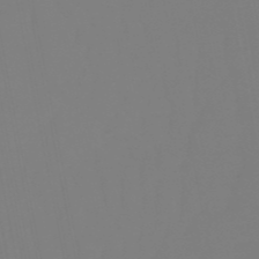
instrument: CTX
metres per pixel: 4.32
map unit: eHb
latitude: -50.5952
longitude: 74.8219
